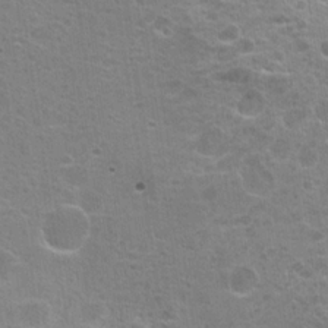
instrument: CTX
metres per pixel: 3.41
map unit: Hto
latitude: 19.5182
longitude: -41.8394
